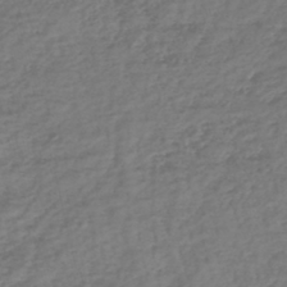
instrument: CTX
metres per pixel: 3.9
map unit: lHb
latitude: -41.1053
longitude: 70.7085
